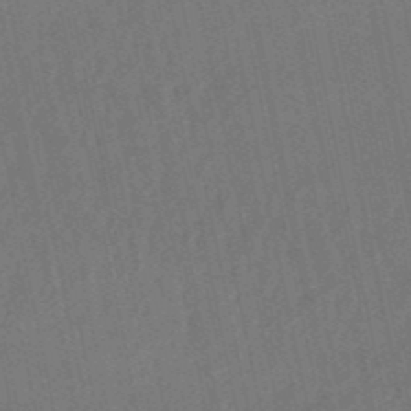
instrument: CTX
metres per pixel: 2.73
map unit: lHb
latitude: -50.5196
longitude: 80.5007
